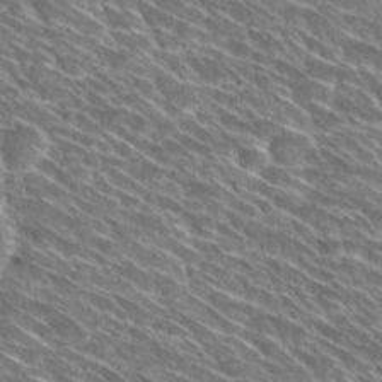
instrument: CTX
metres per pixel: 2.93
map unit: Hto
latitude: 30.1011
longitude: -45.1781
